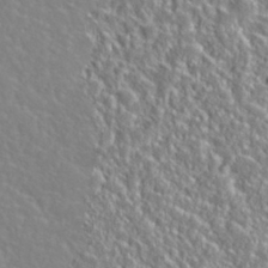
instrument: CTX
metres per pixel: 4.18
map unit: Nhu
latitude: 28.9325
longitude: -52.1200
